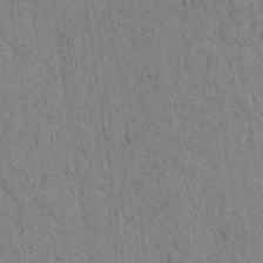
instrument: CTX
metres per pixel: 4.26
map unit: lAvf
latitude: 5.5182
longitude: 164.6141
